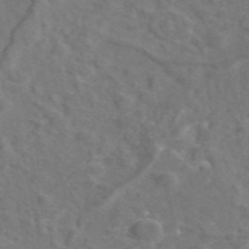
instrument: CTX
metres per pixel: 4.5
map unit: eAb
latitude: 46.1578
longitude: 110.2172
